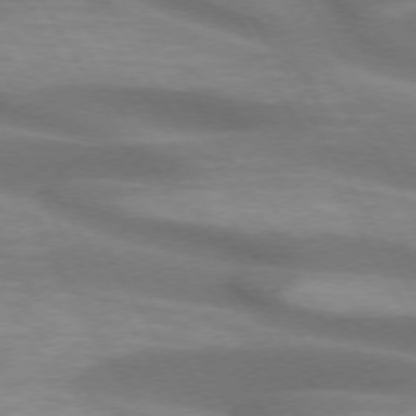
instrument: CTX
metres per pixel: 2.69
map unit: lApd
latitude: 72.7625
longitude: -51.3103
